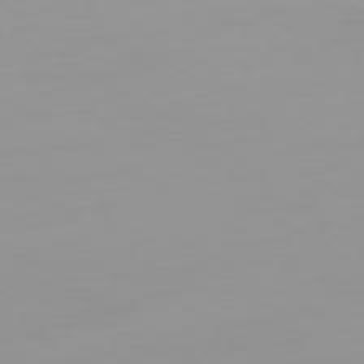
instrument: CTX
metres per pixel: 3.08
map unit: Ap
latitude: -79.9178
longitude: -77.6127
